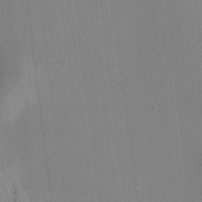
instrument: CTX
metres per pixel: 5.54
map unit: HNhu
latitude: 8.6869
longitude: 13.8045
